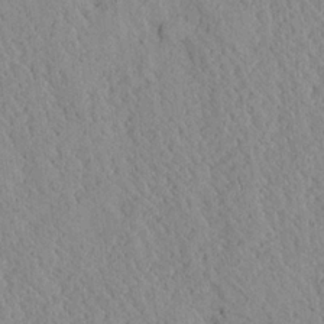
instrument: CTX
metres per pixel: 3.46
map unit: Ave
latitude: 24.1199
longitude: -133.8017
